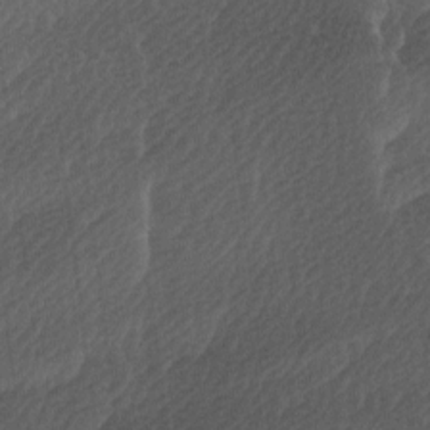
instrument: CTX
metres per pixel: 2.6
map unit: Ave
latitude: 9.5749
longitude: -106.6490
